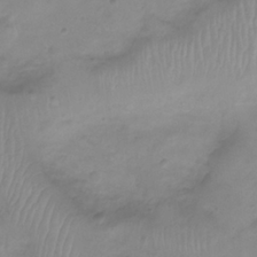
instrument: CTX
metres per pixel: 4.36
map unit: Ht
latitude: -0.7841
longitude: -19.6316
